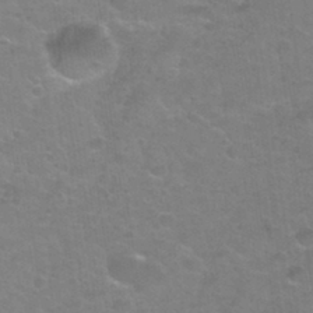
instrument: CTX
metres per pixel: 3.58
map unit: Nhu
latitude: 32.2334
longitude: -51.8016
